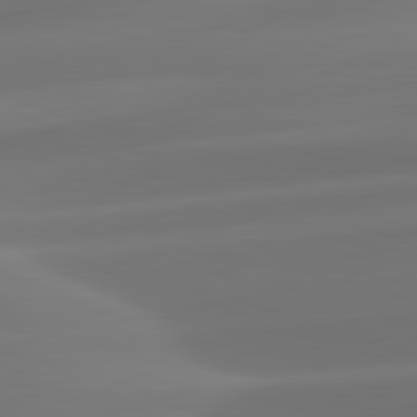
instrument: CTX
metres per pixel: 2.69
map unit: lApd
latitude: 82.1766
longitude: -163.7072
